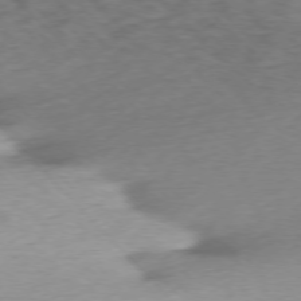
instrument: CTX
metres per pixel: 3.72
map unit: Ap
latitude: -76.4251
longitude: -78.4034
